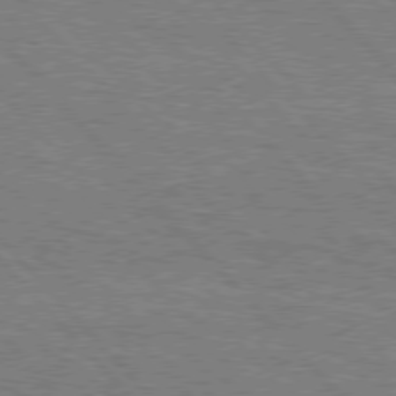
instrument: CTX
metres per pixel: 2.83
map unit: Hpe
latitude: 76.7057
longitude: -161.0458
